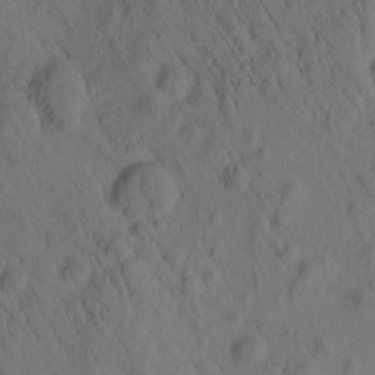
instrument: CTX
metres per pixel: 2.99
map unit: eHh
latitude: -0.7464
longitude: 15.2754
